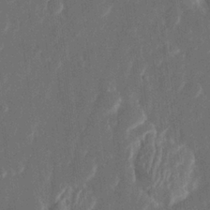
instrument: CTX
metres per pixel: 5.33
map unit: Htu
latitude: 1.1592
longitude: 147.2187
